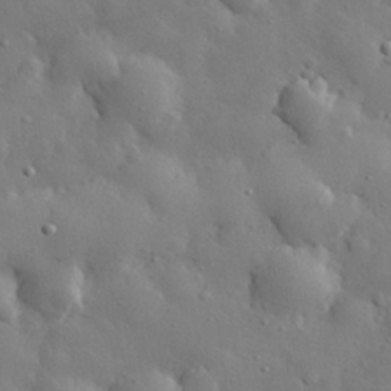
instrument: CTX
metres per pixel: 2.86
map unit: eHh
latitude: 29.0458
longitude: -78.6491
